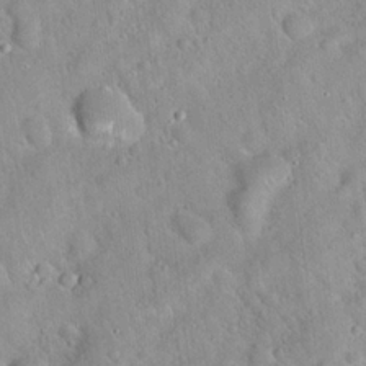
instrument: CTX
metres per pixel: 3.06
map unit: Hto
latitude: 20.4412
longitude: -52.7058
